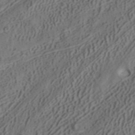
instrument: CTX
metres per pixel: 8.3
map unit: ANa
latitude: 41.8961
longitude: 34.6518
